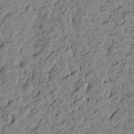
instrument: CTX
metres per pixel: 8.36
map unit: Htu
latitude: -1.5211
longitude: -174.9514
